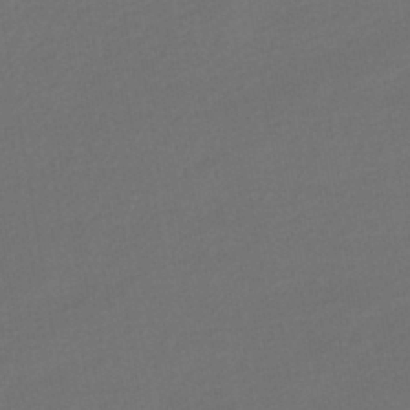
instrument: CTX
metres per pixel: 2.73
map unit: HNhu
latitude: -42.4628
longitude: 95.3320
